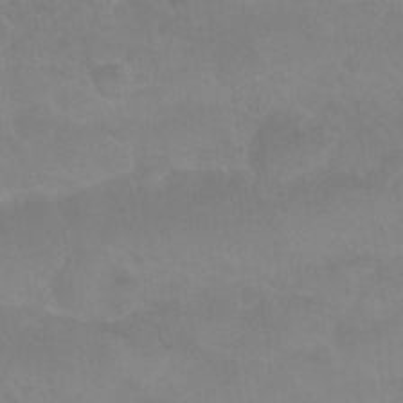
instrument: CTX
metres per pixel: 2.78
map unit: Nhu
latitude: 27.3482
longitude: -54.4223
